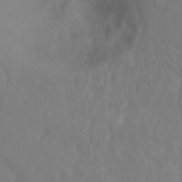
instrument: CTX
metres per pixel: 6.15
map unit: Ht
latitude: -2.5006
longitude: -33.7450
